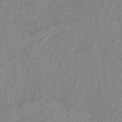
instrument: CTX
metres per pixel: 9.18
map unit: lHb
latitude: -36.9352
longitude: 72.5574
